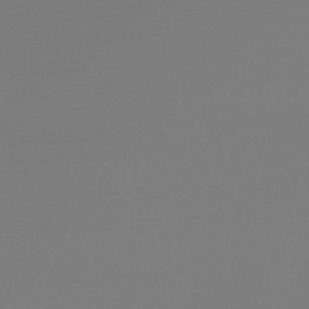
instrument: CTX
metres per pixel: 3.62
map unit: HNb
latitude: -50.6518
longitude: -43.6694
